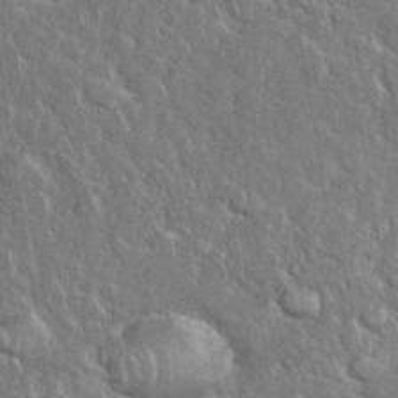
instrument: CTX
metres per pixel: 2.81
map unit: eHh
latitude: 36.9892
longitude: -61.9717
